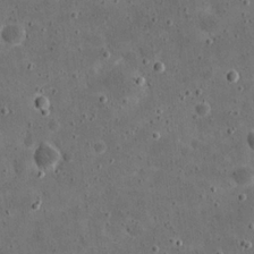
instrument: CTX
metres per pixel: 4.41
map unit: eHh
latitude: 20.9703
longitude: -65.4804
